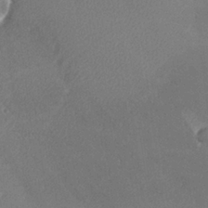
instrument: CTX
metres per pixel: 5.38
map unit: lHvf
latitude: 25.2537
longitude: 140.8408
